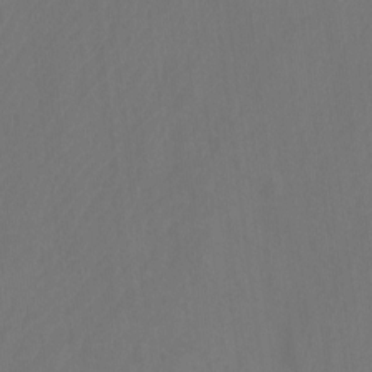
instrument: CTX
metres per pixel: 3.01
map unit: Htu
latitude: -10.5385
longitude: -73.3671
